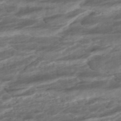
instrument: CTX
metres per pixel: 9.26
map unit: ANa
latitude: -45.1431
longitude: 105.2565
